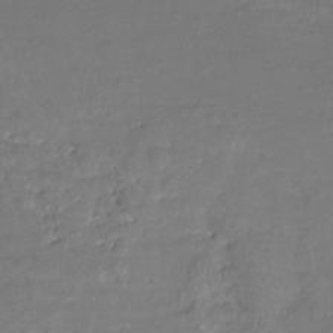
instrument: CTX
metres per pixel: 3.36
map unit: Hve
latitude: -27.7099
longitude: 91.1431
